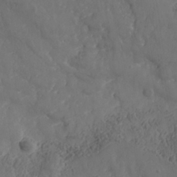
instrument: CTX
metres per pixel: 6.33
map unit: Nhe
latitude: -37.0675
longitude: 138.4251
